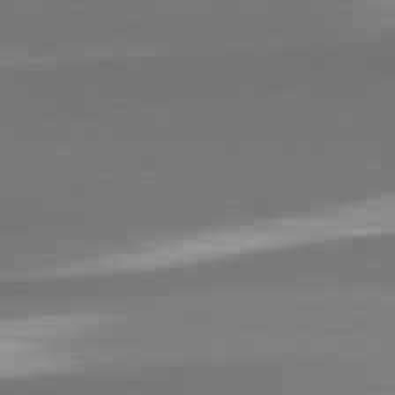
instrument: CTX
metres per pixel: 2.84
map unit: lApd
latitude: 82.3278
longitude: 152.2550
